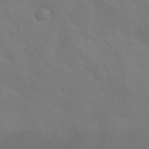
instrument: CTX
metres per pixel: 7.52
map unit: Nhu
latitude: 30.3468
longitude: -52.4223
